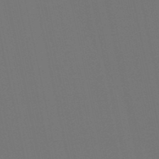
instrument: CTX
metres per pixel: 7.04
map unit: lHb
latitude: -51.0675
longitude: 80.5196
